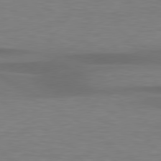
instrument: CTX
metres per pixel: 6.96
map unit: lApd
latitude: 79.2915
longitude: -91.1592
